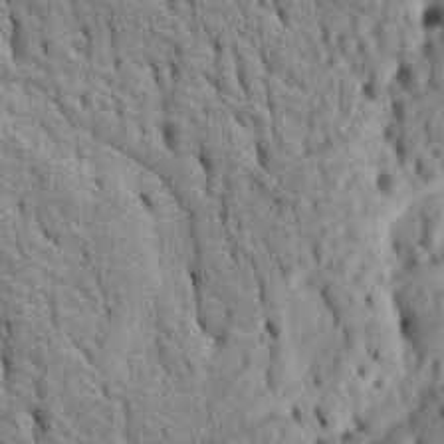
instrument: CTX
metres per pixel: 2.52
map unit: Htu
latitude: -5.0864
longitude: 152.7841
